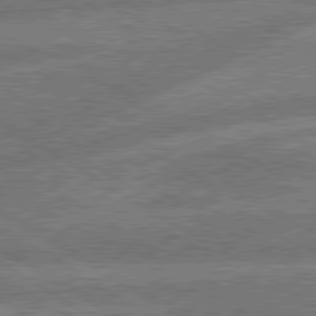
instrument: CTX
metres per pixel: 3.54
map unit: lApd
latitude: 79.8395
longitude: -162.9325
